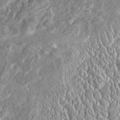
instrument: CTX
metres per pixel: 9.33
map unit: Htu
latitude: -5.4265
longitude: 157.2565
